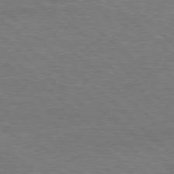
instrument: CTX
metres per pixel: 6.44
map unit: Hpe
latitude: 78.2712
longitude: -149.7639
